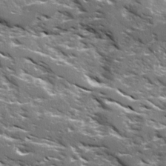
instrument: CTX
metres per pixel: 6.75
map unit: Ave
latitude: 16.3467
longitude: -130.5546
